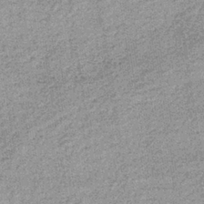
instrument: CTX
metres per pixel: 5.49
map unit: lHb
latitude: -36.4818
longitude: 65.4833
